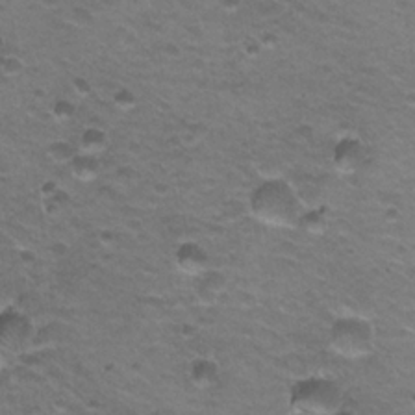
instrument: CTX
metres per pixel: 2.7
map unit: Hto
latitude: 21.5182
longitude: -32.3656
